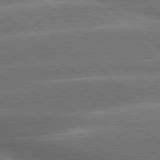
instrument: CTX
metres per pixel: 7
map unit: lApd
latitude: 79.4616
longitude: -116.5924
